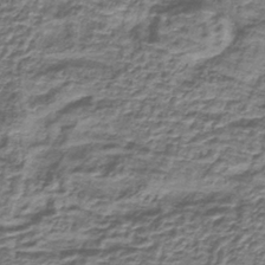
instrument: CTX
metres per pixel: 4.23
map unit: lHb
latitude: -39.8045
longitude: 61.4077
